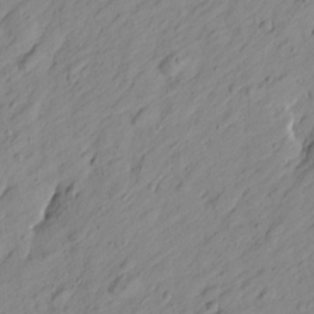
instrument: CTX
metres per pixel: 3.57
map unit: Htu
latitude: -1.0109
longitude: -175.1781
